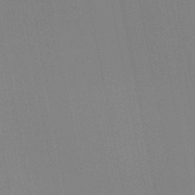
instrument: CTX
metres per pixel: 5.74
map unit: HNb
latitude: -51.3321
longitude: -47.2348
